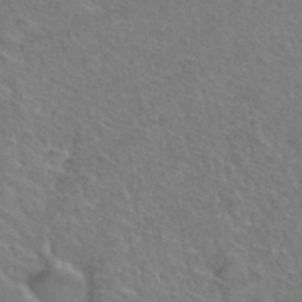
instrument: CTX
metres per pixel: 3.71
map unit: Hto
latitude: 36.4034
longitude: -47.5749
